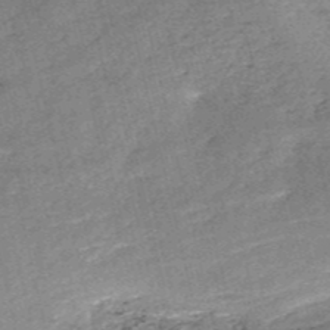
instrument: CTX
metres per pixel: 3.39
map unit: HNb
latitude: -53.3887
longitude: -40.3845
